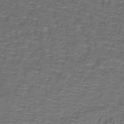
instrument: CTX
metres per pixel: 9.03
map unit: lHb
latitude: -39.9178
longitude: 58.9730
